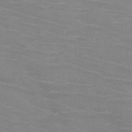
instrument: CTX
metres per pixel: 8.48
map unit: HNb
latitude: -46.8219
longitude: -46.5168
